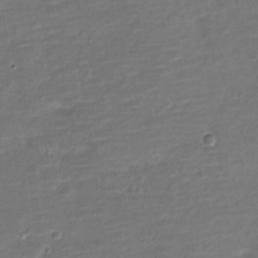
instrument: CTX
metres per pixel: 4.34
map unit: Nve
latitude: -21.0297
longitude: 103.5399
